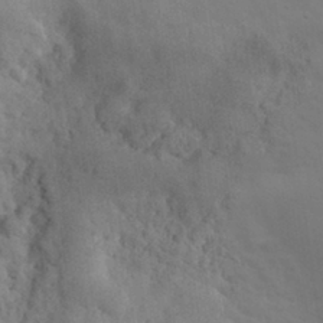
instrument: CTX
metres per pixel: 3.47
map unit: eHh
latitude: 30.4412
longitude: -70.0633
